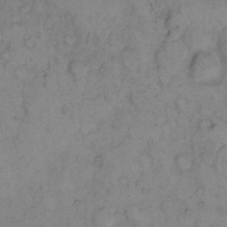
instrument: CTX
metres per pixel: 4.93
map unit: eHh
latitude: 11.2915
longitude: -62.7058
